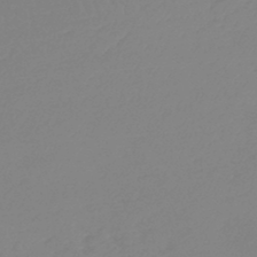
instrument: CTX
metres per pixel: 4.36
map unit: lHb
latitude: -44.5574
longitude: 71.1431
